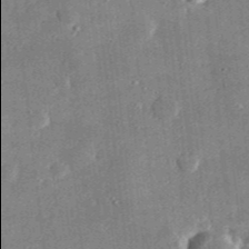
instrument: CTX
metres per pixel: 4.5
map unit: lHvf
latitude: 31.5183
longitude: -89.9906
